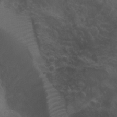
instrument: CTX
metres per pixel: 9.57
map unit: Htu
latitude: -4.5384
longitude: -87.9339
